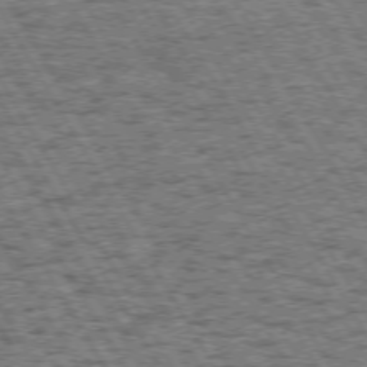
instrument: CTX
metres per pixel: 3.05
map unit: Hpe
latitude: 72.2901
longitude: -127.7828
